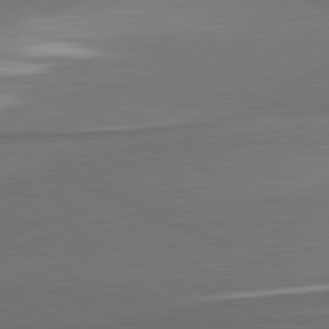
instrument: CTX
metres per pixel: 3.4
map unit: lApd
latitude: 81.1781
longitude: 175.8611
